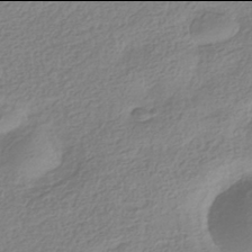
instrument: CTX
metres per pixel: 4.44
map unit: HNhu
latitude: -42.0094
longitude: 99.5210
